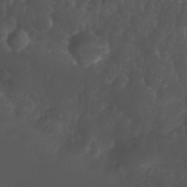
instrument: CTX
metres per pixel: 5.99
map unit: Nhu
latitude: 26.5546
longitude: -65.1214
